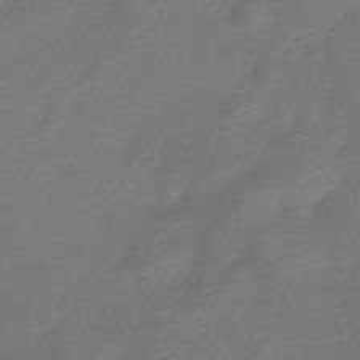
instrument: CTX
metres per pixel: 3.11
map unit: Nve
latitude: -20.2550
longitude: 106.9164
